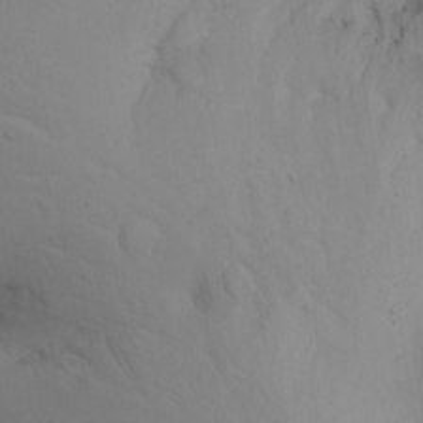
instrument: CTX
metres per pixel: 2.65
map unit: Nhu
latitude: -6.8597
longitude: -66.3089
